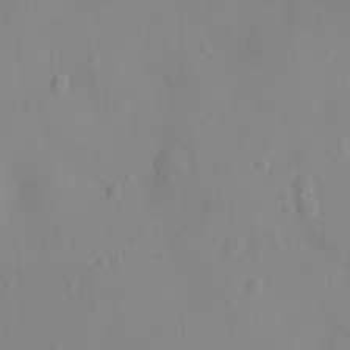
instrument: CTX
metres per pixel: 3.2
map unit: Ht
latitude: -8.8030
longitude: -21.8395
